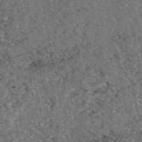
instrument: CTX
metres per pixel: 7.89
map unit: eAb
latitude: 47.6316
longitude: 111.6344
